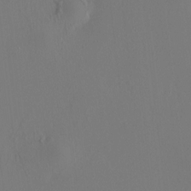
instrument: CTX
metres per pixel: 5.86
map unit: HNhu
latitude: 8.0444
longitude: 11.8800
